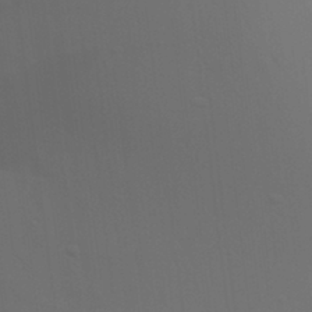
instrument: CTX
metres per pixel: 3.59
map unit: Aa
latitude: 26.2523
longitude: -131.3104
